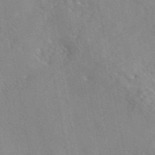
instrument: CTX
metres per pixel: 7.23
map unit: eAb
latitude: 45.8961
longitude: 112.1417
